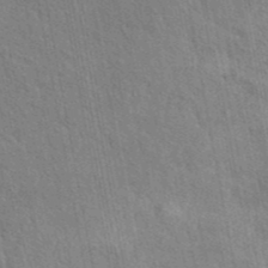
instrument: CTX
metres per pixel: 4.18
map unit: eAb
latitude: 42.8191
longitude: 113.5021
